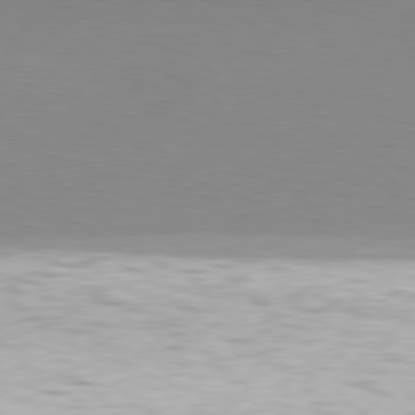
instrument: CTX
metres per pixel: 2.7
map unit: Hpe
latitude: 78.0444
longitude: -130.5735
